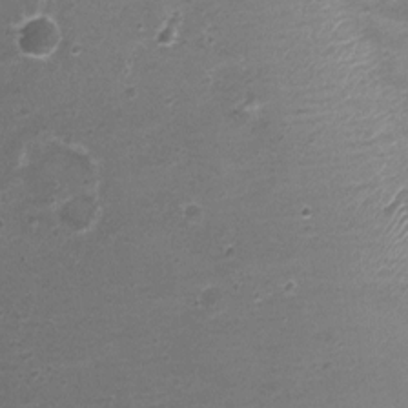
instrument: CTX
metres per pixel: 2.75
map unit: Nhu
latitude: 3.7449
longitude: -17.5560
